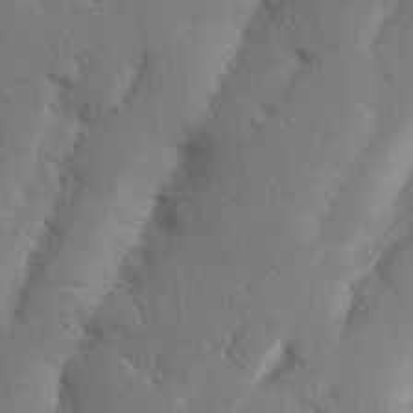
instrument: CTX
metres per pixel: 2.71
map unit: Nhu
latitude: 19.9906
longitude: -75.3293
